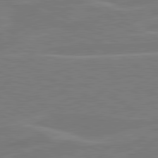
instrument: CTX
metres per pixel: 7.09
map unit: lApd
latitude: 80.9703
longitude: 121.0108
